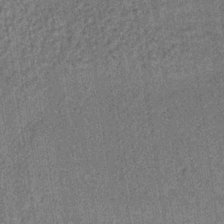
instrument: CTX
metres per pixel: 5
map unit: lHb
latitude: -35.4454
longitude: 63.6722
